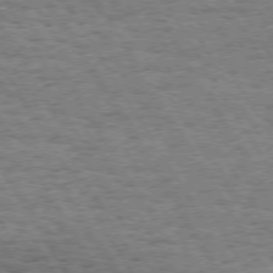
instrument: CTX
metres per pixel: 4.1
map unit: Hpe
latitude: 73.5183
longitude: -129.9906
